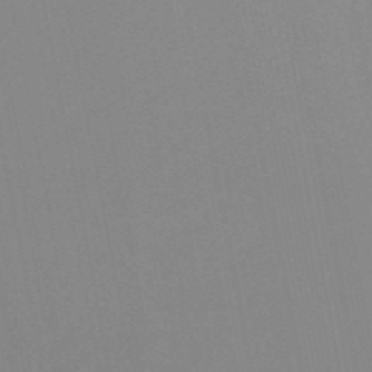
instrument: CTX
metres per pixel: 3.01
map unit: HNb
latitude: -51.4454
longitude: -51.0080
